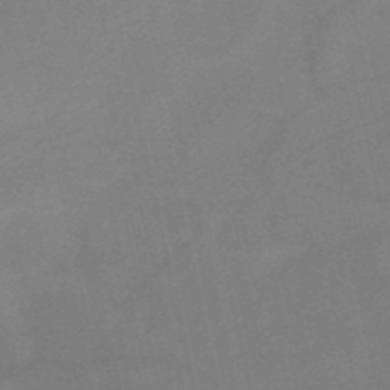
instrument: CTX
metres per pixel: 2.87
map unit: HNb
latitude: -52.7463
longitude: -46.1011
